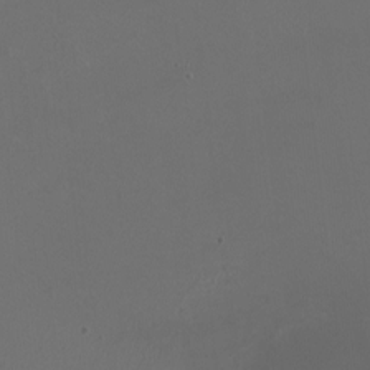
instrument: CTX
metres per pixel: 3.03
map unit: HNhu
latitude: 1.3292
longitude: -1.9339
